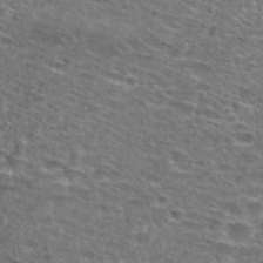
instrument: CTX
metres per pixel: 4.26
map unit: Nhu
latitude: 28.8758
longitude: -49.2726
